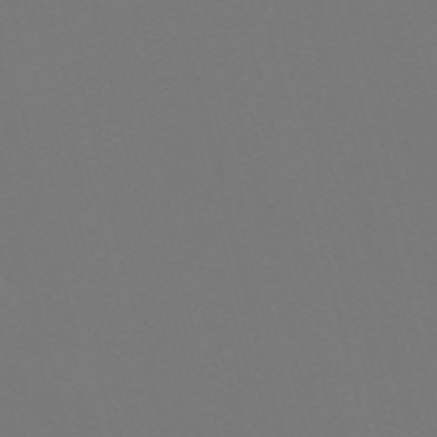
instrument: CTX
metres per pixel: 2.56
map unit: Nve
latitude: -57.8422
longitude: 51.9556
